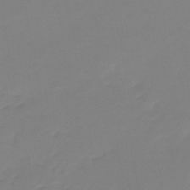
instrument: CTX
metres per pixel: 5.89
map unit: eHb
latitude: -45.3888
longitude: 85.8044
